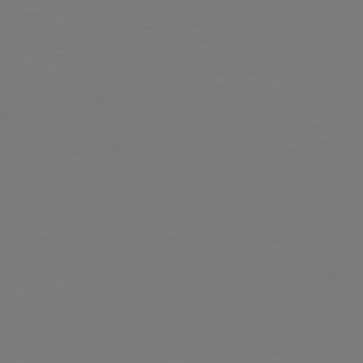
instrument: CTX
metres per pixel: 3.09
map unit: Hpe
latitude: -81.8800
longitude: 8.4062
